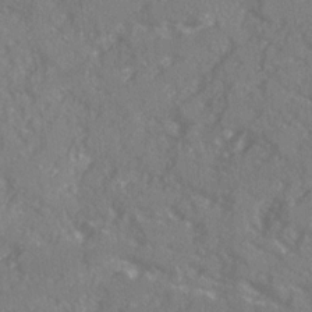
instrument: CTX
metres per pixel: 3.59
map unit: Ave
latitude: 19.9528
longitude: -130.5735
